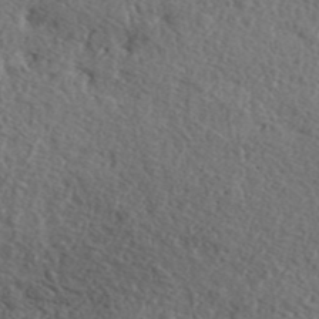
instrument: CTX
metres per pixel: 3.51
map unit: ANa
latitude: 44.2711
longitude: 44.9542
